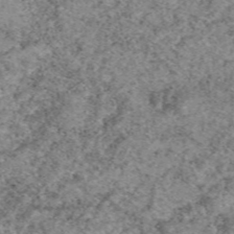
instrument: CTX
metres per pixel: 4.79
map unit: eAb
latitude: 49.3671
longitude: 109.4643
